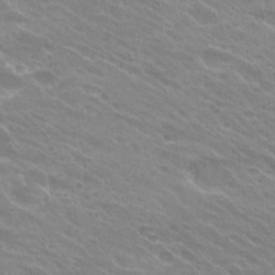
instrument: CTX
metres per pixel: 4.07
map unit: Hto
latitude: 25.8583
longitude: -36.3467
